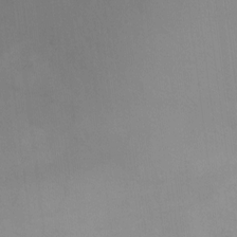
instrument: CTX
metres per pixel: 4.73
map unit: Ht
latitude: -7.9367
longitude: -34.4979
